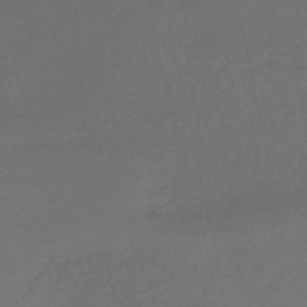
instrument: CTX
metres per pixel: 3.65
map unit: lHb
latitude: -47.7666
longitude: 65.4266
